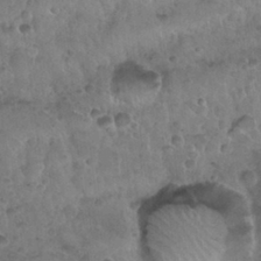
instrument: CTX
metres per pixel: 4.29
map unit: Nhu
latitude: 30.1767
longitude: -53.3860
